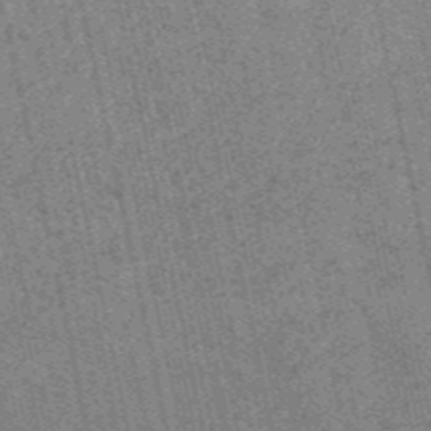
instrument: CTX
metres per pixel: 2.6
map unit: HNb
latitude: -53.5966
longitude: -38.3278
